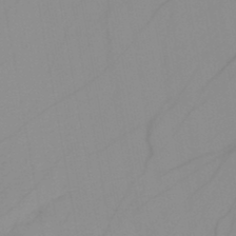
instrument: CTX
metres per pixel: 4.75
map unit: HNb
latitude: -44.9920
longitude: -43.7261
